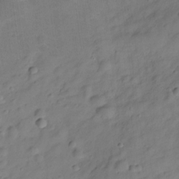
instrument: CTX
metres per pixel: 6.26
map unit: Hve
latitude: -28.5385
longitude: 93.5021
